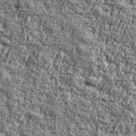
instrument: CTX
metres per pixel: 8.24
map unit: Ave
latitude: 42.2901
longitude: -110.8569
